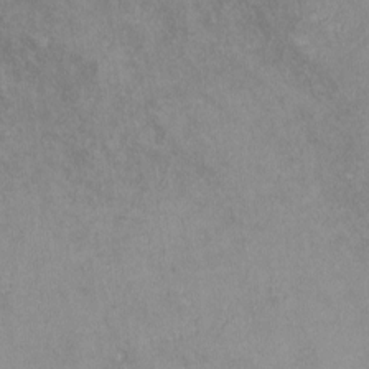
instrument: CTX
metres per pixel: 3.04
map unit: lHvf
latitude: -14.2551
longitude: -102.2711
